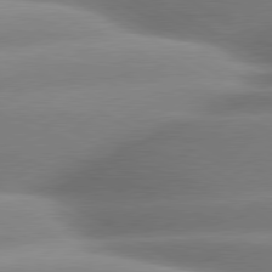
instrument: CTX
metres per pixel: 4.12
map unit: lApd
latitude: 80.0255
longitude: -158.7057
